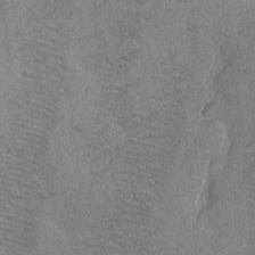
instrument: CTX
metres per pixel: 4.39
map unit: lAvf
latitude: -4.6518
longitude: -109.1970
